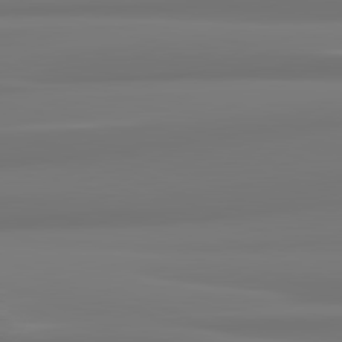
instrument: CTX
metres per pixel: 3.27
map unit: lApd
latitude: 82.1199
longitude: 174.8974
